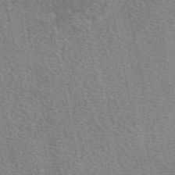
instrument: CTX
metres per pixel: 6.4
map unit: eAb
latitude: 50.3089
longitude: 107.3888
